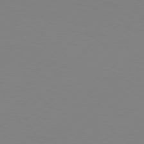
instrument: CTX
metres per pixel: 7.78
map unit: Hpe
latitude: 77.8016
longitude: -130.4790
